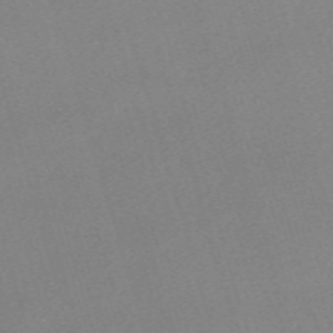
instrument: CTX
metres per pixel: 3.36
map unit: eHh
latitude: -61.8611
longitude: 50.2550
